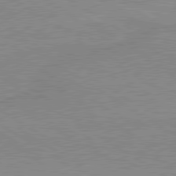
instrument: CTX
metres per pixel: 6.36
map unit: lApd
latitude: 80.0255
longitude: 169.5966
